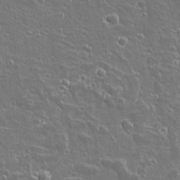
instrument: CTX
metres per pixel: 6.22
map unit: Aa
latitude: 12.3278
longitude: -125.3859
